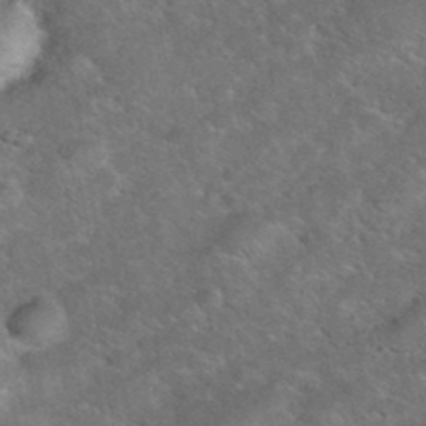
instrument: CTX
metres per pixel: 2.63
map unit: eHh
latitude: 38.3089
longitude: -65.0647
